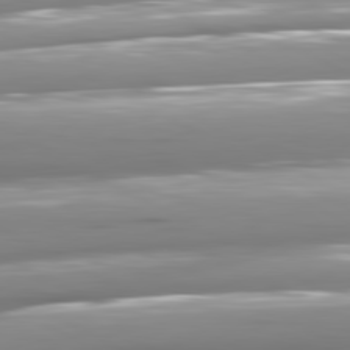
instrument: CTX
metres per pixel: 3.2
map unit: lApd
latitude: 81.1214
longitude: -144.3845
